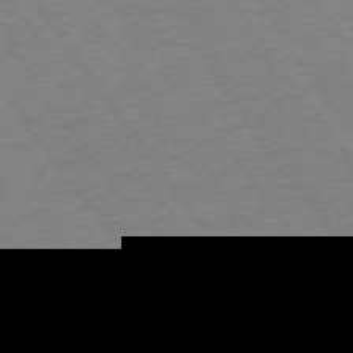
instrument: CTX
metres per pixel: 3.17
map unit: Ap
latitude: -74.7841
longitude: -78.1200
